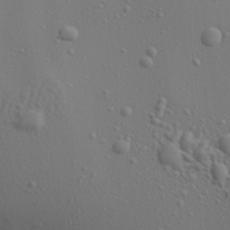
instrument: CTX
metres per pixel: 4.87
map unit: Aa
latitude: 21.8206
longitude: -142.4601
